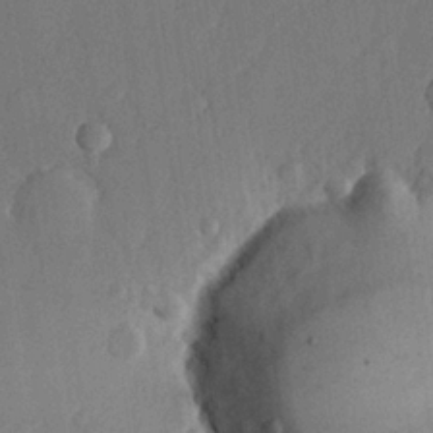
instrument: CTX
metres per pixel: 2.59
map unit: lHvf
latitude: 23.0080
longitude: 145.2943
